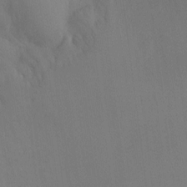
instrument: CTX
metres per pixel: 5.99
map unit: Ht
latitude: -8.0661
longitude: -30.6302
